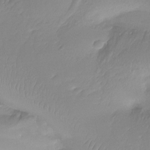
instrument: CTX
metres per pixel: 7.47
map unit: Ht
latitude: -16.4440
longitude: -46.1389
